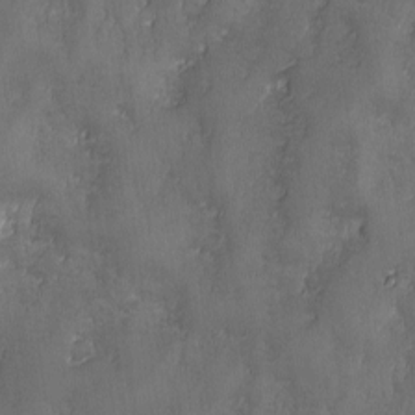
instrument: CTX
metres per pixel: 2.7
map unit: Ave
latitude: -7.3698
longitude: -119.9150
